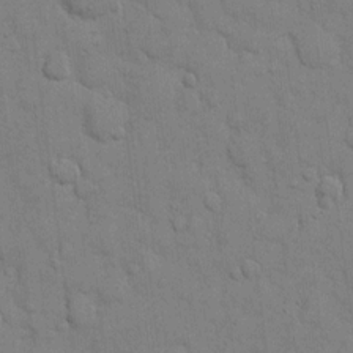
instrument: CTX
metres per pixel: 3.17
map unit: eHh
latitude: 10.2712
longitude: -67.1214
